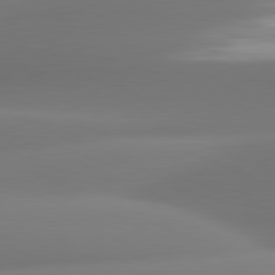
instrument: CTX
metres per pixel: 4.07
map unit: lApd
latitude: 81.3104
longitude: -161.4615
